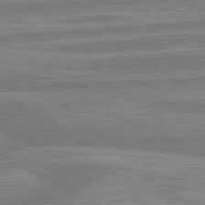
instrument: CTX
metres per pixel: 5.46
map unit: lApd
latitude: 80.2333
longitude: -167.8583
